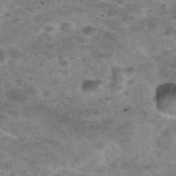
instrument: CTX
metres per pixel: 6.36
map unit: Nhu
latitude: 28.1955
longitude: -49.5938
